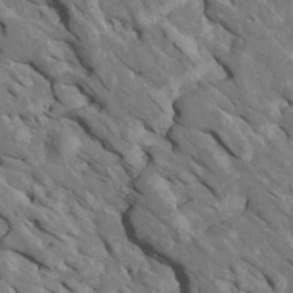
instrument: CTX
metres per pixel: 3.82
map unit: Htu
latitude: 1.1403
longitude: 142.8974
